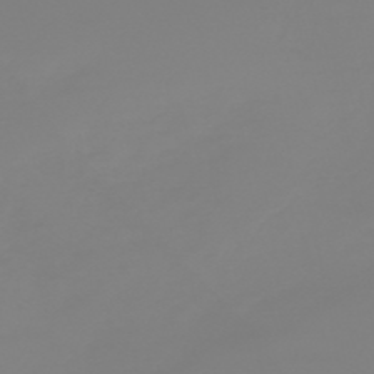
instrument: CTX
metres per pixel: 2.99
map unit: HNb
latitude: -52.5195
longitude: -38.5546
